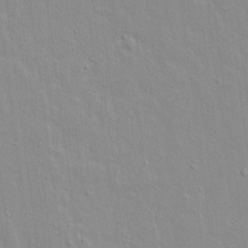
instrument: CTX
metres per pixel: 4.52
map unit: lAvf
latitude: 16.2145
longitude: -128.1578
